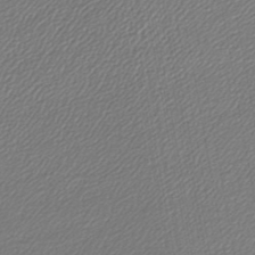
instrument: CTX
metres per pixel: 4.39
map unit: lHb
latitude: -43.9178
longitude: 61.8233
